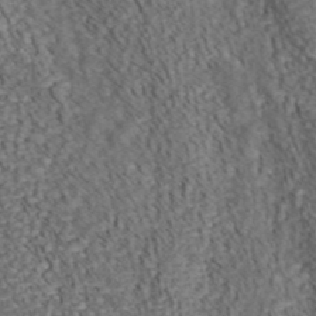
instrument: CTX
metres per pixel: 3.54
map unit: ANa
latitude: 44.5357
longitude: 38.7841
